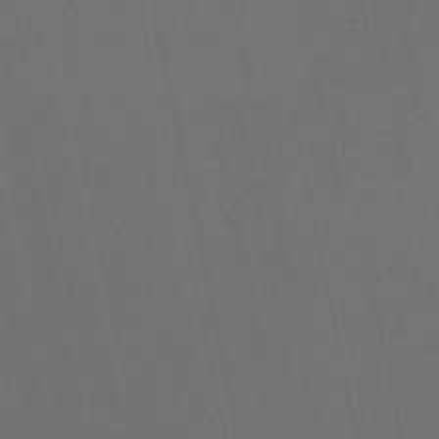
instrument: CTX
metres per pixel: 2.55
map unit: eHb
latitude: -51.0108
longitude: 70.5763
